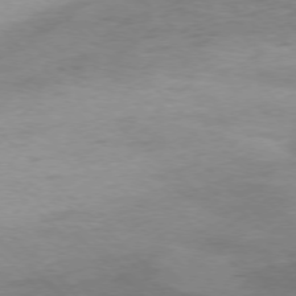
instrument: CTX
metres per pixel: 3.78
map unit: Ap
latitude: -77.1998
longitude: -88.2145
